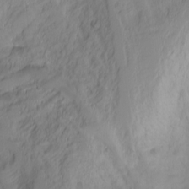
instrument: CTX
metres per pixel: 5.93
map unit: Aa
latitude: -3.1053
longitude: -71.6127
